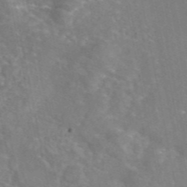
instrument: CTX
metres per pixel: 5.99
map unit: eAb
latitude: 45.4804
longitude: 107.7100
